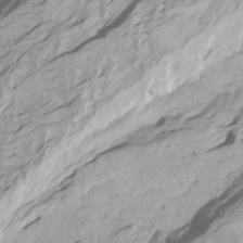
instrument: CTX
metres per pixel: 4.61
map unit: Htu
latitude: -7.9745
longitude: -66.0255
